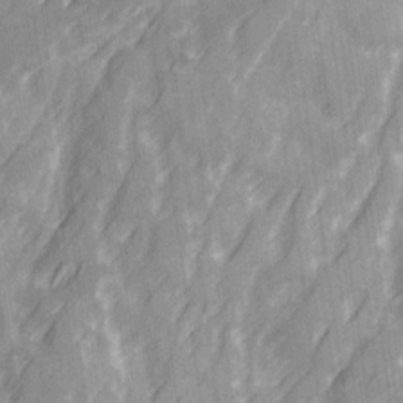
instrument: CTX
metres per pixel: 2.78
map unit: Ave
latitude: 20.4601
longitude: -132.0444
